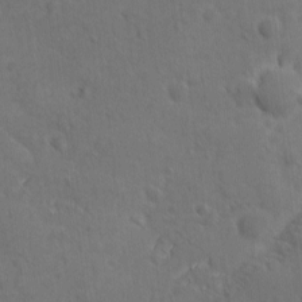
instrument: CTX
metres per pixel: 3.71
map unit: Ave
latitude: -9.5588
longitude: -119.3859
